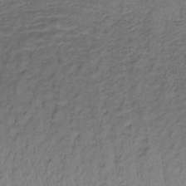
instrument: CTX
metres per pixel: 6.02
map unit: lHb
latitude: -33.1809
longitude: 65.5210
